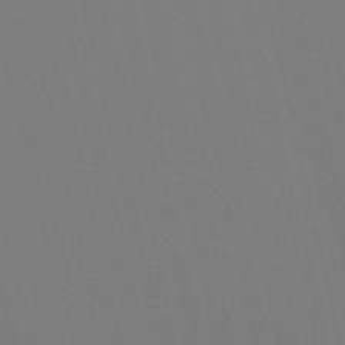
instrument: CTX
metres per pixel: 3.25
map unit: HNb
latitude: -53.9556
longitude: -36.4601
